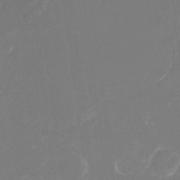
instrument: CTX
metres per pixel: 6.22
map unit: Nhu
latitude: -28.1228
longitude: -67.0647
